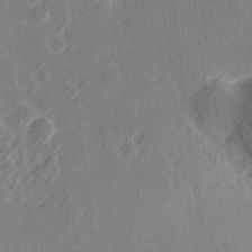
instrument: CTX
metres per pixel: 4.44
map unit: Hve
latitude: 27.1214
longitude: 145.3510
